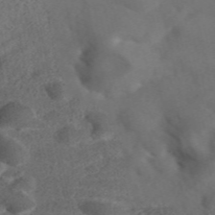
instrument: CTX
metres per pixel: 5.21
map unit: ANa
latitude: 42.1578
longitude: 33.1998
